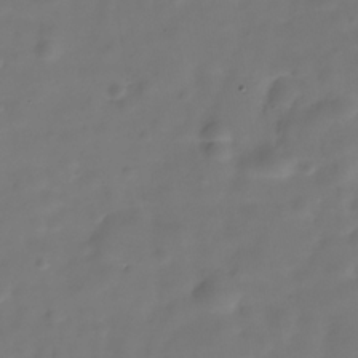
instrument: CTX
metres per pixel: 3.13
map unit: Hve
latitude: -30.3873
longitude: 92.5574
